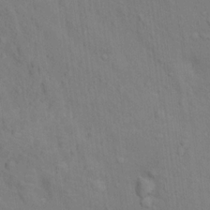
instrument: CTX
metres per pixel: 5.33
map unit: Hto
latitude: 14.3279
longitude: -30.3468
